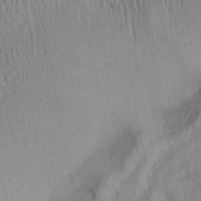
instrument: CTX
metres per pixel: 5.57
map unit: Aa
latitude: 28.3467
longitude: -137.5938
